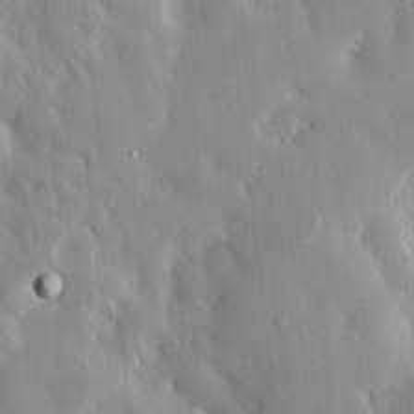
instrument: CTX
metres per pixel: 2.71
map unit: lAvf
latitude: 9.1403
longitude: 168.9541
